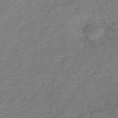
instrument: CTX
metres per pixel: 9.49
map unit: lHb
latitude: -41.6155
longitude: 79.2187
